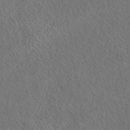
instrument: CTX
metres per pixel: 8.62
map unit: eAb
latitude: 43.5182
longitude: 109.7855
